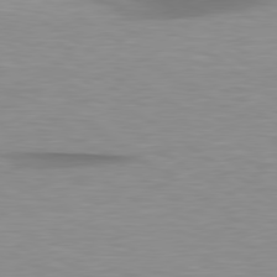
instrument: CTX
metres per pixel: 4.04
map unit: lApd
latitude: 79.4238
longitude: -87.4426
